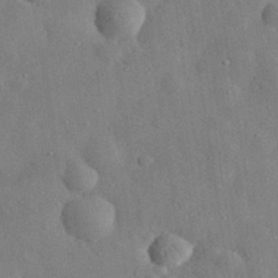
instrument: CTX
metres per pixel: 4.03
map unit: eHh
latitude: 32.5357
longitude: -77.7260
